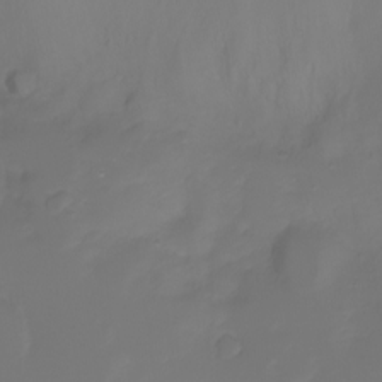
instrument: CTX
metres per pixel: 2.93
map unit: Htu
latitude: -7.2943
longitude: -71.9528
